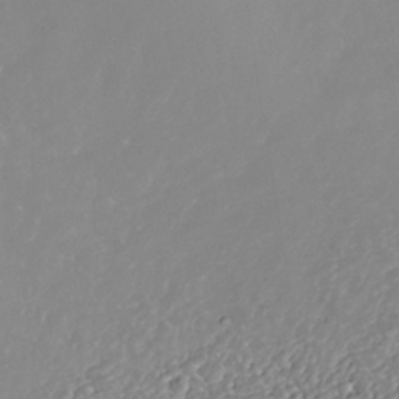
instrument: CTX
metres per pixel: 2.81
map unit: Nhe
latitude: -37.8233
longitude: -88.9892
